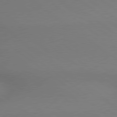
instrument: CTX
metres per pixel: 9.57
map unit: lApd
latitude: 79.0459
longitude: 179.4832
